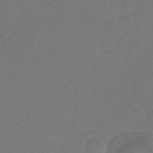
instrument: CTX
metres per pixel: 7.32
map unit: eHb
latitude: -30.1228
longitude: 64.6708
